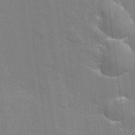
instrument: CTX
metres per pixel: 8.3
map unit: Nhu
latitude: 25.4426
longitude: -54.3467
